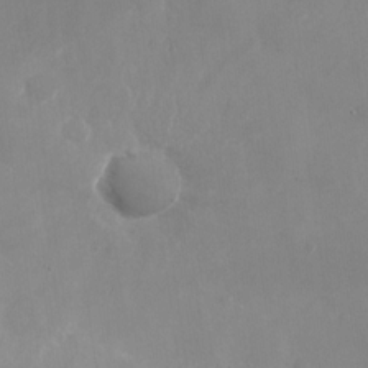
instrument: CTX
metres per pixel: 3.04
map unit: Nhu
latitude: -27.3131
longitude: -75.7072
